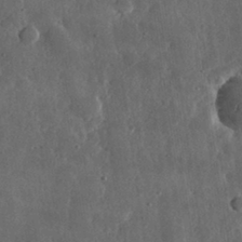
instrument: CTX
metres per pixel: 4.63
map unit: lHvf
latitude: 31.9339
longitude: -88.6113
